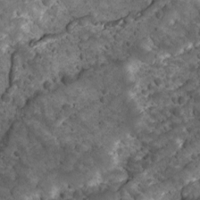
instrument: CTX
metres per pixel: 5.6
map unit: Ave
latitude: 10.6491
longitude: -105.2726
